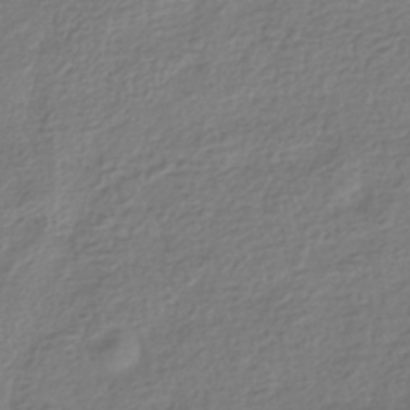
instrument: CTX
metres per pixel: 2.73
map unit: HNhu
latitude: -42.8219
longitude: 99.6344
